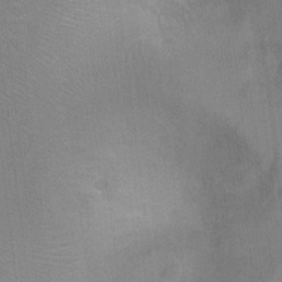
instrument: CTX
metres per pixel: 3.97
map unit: Ht
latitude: -1.3132
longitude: -33.3860
